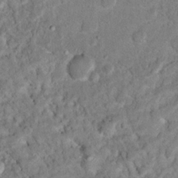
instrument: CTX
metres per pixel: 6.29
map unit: Hto
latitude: 15.0837
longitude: -34.1766
